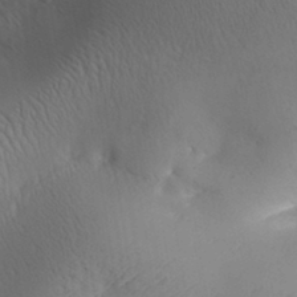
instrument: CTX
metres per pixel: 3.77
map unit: Aa
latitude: 30.2523
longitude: -143.7639
